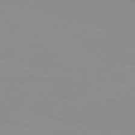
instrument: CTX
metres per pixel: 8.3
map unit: Hpe
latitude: 74.0444
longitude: -127.7072
